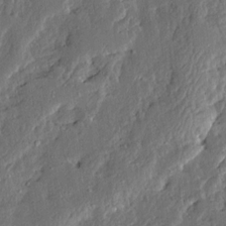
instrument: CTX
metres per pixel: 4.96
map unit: Ave
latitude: 13.9339
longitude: -136.8947
